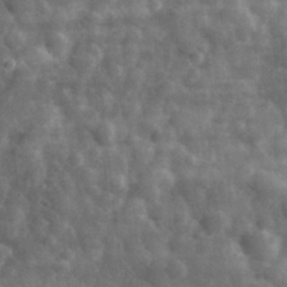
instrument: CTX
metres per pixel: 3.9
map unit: eHh
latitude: 32.1578
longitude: -72.0255
